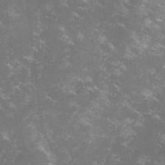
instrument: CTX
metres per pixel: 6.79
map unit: lHvf
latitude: -14.2551
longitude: -100.1011
